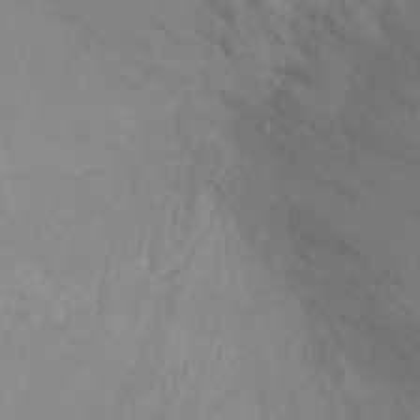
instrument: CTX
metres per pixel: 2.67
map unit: Ht
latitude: -9.7855
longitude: -32.7435
